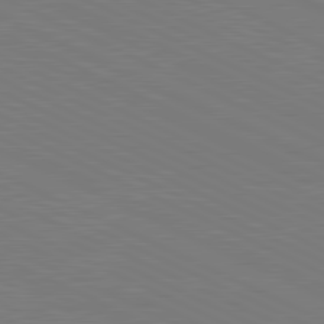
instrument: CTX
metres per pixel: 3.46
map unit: lApd
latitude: 81.3482
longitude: 149.8990
